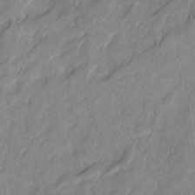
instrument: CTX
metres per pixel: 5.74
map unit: Ave
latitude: 16.4601
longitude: -134.9891
